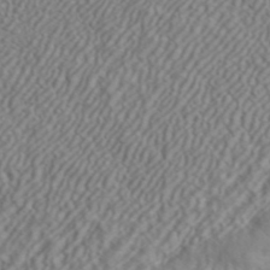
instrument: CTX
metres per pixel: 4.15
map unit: ANa
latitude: 44.8002
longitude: 44.6896
